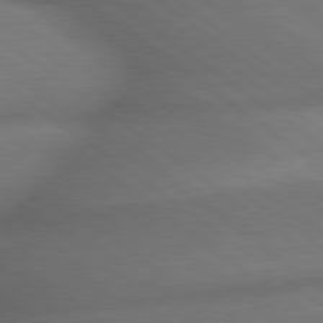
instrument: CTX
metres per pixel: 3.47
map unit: lApd
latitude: 79.5749
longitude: -167.6882
